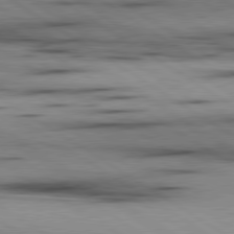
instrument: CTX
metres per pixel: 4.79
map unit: lApd
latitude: 80.1011
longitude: 159.0864
